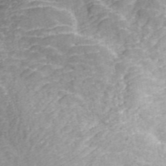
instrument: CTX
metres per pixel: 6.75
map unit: ANa
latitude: 45.4805
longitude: 38.5007
